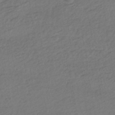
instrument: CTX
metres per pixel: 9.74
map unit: HNhu
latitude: -43.5399
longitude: 97.1431
